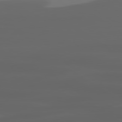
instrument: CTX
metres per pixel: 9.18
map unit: lApd
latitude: 80.2711
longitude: -92.0633
